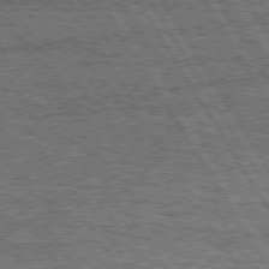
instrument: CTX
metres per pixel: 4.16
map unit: Hpe
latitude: 75.1592
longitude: -154.6679
